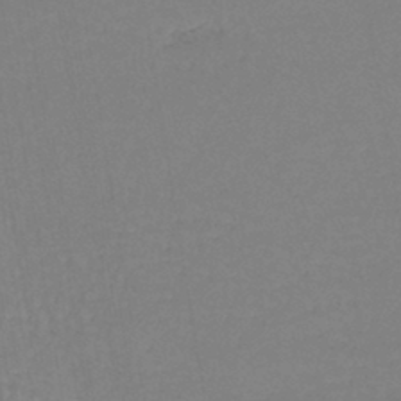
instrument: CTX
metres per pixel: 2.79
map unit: lHb
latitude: -42.4440
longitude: 60.0472
